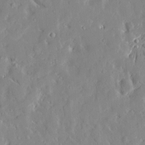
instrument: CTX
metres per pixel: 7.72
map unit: Htu
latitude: -3.8611
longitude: 174.1605
